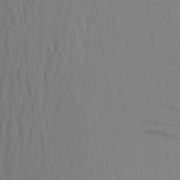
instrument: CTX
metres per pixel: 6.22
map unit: Aa
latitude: 23.7072
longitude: -145.4615
